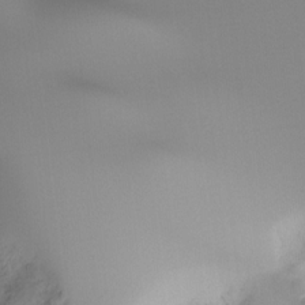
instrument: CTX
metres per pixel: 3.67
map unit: Ht
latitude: -17.1431
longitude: -45.6883
